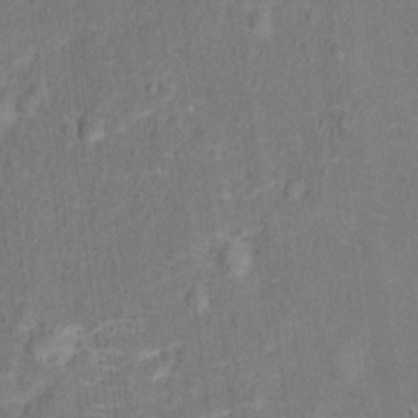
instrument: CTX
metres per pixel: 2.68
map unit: Hto
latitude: 14.7625
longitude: -41.7071
